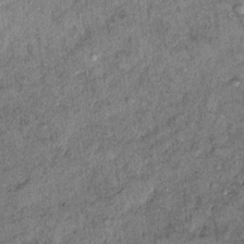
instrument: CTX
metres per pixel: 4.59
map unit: Ht
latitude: 9.4804
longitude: -37.3670
